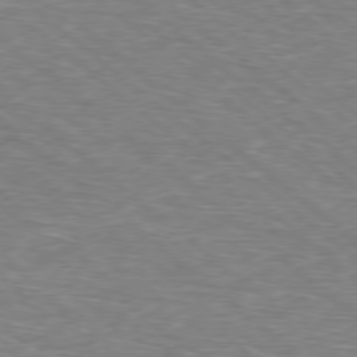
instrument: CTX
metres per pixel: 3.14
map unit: Hpe
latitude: -78.8786
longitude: 17.3510
